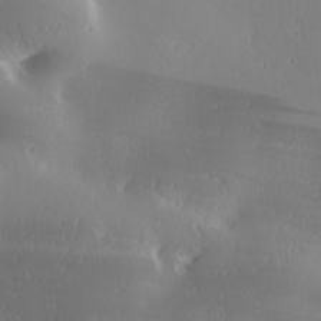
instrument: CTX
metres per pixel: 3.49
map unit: Ave
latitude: 18.0255
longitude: -137.8773
